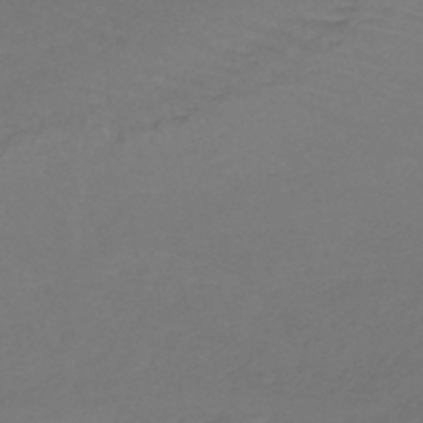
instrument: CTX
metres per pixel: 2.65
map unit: lHb
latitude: -43.3320
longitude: 74.5574
